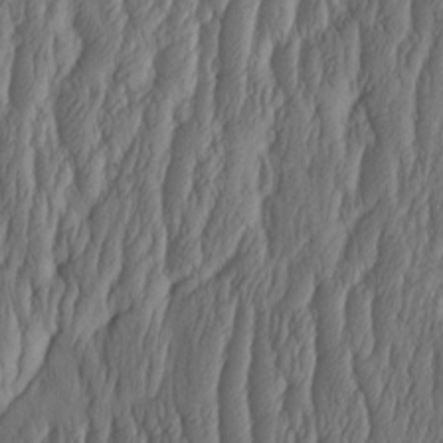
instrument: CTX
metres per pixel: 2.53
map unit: HNhu
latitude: -1.9179
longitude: 13.5021
